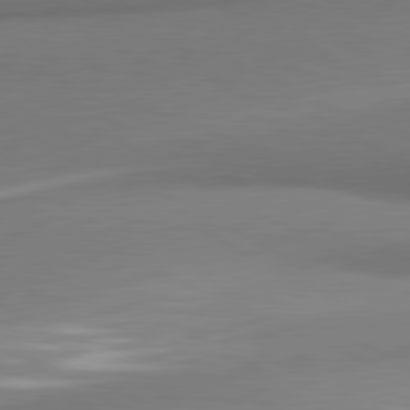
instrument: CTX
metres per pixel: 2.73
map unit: lApd
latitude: 80.6301
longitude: 167.9367
